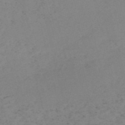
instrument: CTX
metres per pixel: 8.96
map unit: HNb
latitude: -54.5574
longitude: -41.9150
